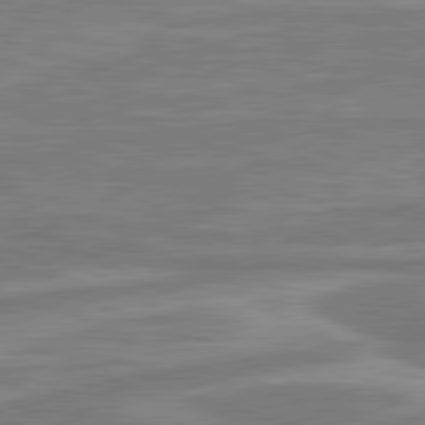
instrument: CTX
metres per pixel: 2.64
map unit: lApd
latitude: 80.8191
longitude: -175.1403
